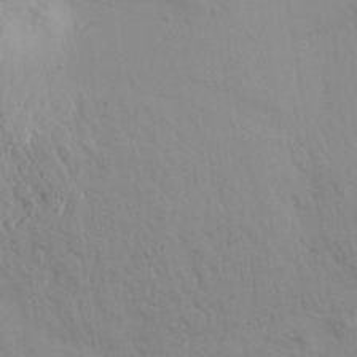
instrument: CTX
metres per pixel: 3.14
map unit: Aa
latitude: 31.0648
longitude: -135.8583
